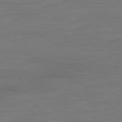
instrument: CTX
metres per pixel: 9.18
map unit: Ap
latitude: -79.2376
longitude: -89.0270
